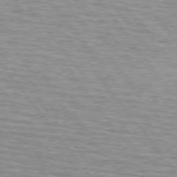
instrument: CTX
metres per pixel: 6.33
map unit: lApd
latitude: 75.1214
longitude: -75.9150
